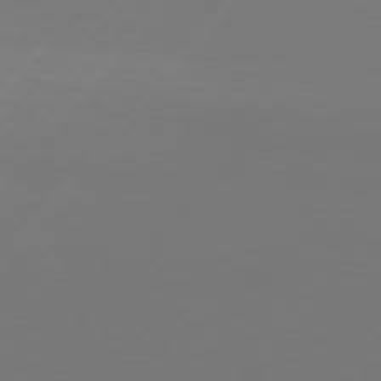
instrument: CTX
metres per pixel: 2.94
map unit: Hpe
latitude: 76.7246
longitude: -138.6113
